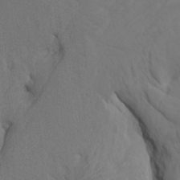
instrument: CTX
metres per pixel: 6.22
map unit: Nhu
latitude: -7.8233
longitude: -68.0822
